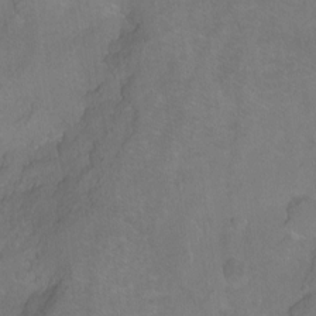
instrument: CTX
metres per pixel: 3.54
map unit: Hto
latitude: -7.5021
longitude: -36.4790
